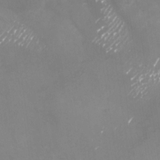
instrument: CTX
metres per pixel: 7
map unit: Nhu
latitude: -29.0109
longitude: -76.7057
